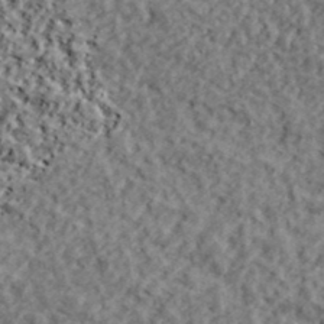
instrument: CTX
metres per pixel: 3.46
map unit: lHvf
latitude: 40.1010
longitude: -87.5938
